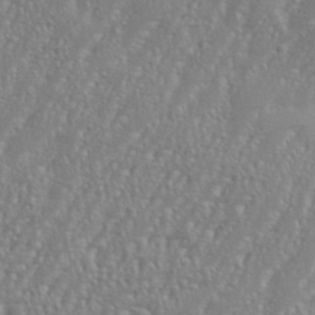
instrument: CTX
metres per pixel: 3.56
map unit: eHh
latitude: 35.4615
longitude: -132.6113
